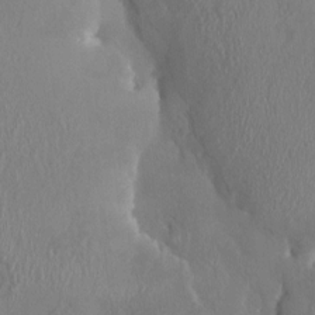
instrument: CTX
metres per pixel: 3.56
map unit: HNhu
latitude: 3.2348
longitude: -6.5546
